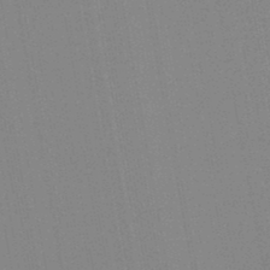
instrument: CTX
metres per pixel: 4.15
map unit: lHb
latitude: -46.2550
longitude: 73.2754
